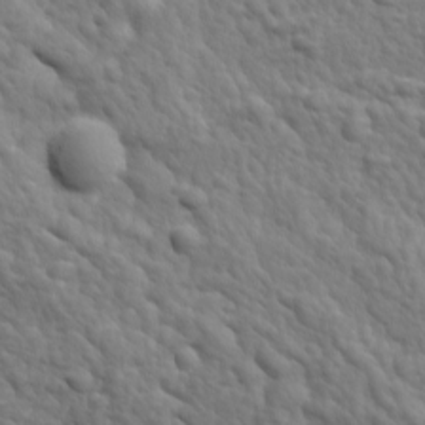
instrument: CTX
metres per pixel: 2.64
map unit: Ave
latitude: 17.5938
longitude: -132.6491
